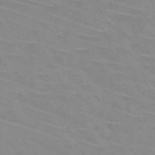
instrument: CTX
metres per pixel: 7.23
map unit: HNb
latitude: -45.5210
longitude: -42.1767
